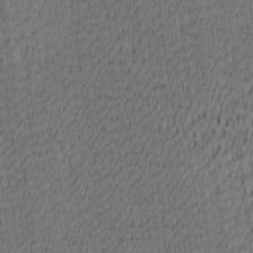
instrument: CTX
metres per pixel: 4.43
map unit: Ave
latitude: 12.2712
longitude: -107.3860
